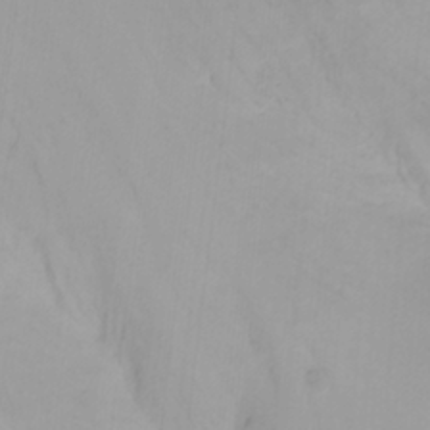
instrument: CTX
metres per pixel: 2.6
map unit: Nhu
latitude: -4.8786
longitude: -84.6113
